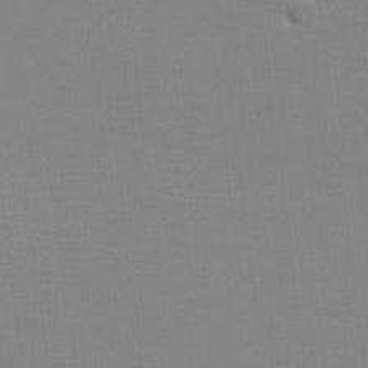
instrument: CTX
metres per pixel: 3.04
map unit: eHh
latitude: -3.3698
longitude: -80.4412
